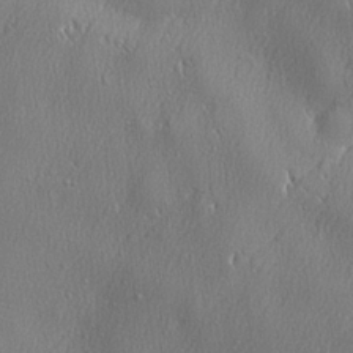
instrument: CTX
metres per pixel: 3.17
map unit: lHvf
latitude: 22.9136
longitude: 141.5021
